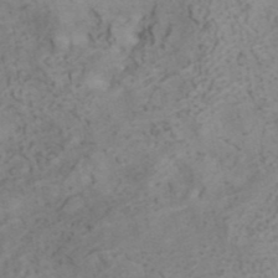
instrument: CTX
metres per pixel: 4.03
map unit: ANa
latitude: 41.4426
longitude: 15.1809
